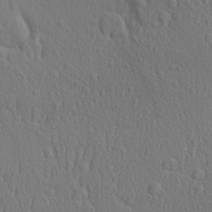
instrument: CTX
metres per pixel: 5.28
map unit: Aa
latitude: 27.3293
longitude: -144.4979
